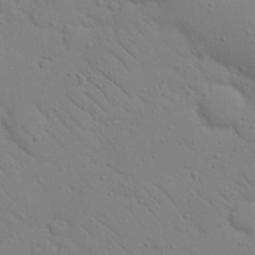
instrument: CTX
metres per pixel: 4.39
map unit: Nhu
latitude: 23.3293
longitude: -74.1200
